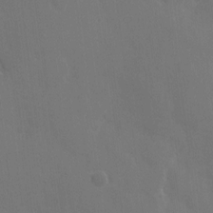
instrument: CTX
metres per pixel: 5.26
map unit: eHh
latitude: 5.2726
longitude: -65.8772
